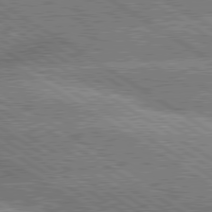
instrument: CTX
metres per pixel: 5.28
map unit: lApd
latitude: 80.1389
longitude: -151.8205
